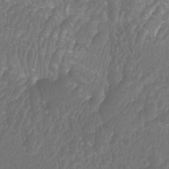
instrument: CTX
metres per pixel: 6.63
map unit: Htu
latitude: -10.8030
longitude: -73.6505
